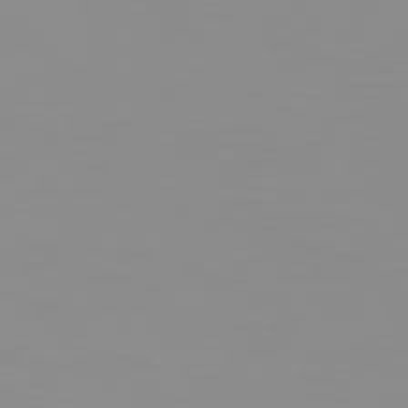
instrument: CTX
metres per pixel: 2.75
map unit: Hpe
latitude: 74.7624
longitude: -128.7435
